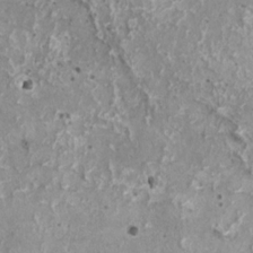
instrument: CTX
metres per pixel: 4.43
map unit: HNhu
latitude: 2.2144
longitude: 5.1431
